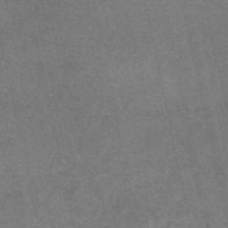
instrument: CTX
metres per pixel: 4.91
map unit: eAb
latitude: 47.7261
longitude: 104.6329
